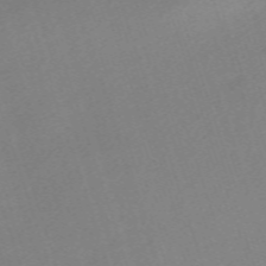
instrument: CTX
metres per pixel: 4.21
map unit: eHh
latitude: -62.7274
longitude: 53.5966
